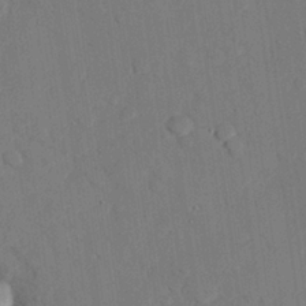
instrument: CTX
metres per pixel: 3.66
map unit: eHh
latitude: 27.0270
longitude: -80.2900
